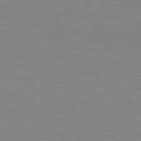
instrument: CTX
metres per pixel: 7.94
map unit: lApd
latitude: 81.2159
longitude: -172.0633
